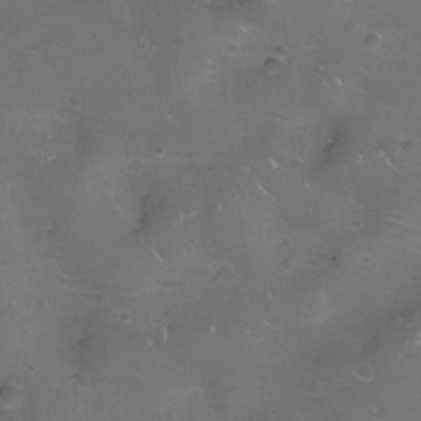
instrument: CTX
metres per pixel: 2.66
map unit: eHh
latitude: -11.6344
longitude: -61.2915
